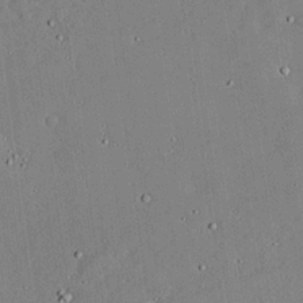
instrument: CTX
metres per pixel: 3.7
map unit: lAvf
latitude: 24.0255
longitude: -111.1970
